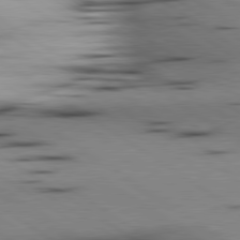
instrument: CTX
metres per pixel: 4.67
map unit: lApd
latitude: 80.1767
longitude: 161.8045
